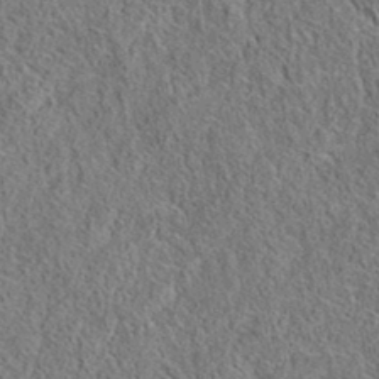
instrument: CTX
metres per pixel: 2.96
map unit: eAb
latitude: 35.8583
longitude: 111.9745
